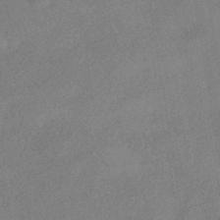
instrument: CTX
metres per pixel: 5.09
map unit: HNhu
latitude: -40.5385
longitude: 98.1606
